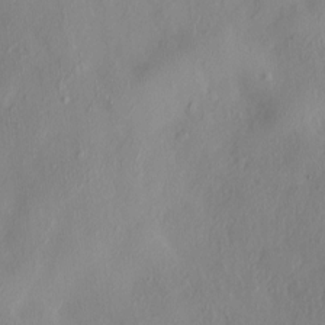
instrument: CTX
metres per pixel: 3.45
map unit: HNhu
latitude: 3.7827
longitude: -4.8569
